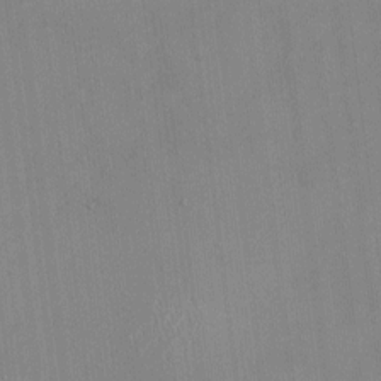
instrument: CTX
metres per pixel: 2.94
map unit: HNhu
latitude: -1.2943
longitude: -6.5546
